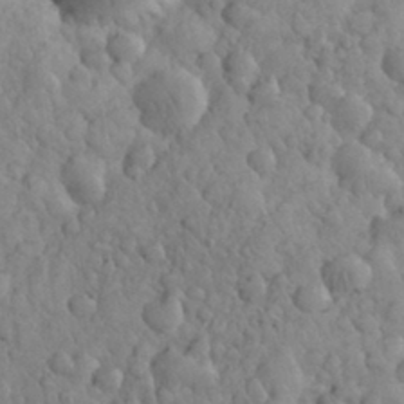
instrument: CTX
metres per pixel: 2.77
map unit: eHh
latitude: 31.8017
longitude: -68.3845
